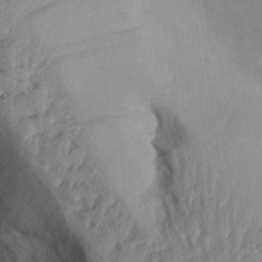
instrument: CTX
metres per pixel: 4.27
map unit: Aa
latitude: 29.1403
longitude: -132.7435
